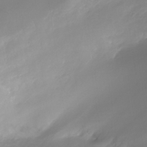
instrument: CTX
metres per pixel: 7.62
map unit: Nhe
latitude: -32.8975
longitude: -92.4790
